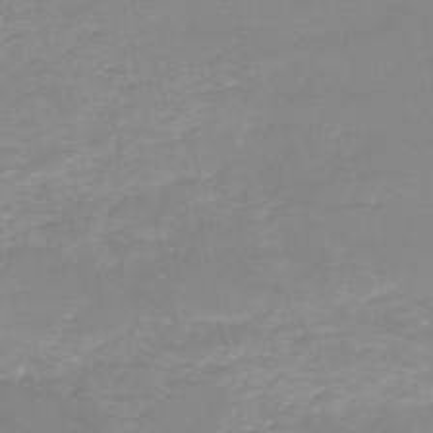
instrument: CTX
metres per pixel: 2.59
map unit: HNb
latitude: -50.4062
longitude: -39.0269
